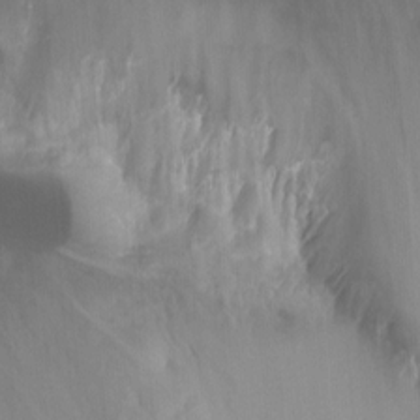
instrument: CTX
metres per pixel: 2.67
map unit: Nhu
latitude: -12.5763
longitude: -65.7072
